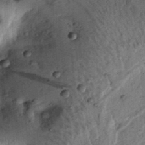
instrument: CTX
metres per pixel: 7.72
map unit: lAvf
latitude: 5.7639
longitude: 160.0283
